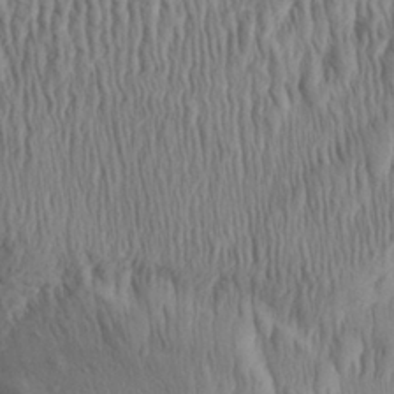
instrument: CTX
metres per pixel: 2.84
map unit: Aa
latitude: 29.1970
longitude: -138.3656
